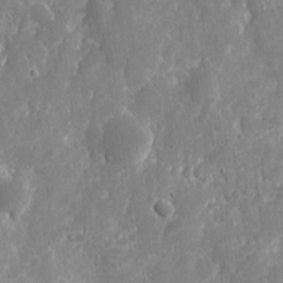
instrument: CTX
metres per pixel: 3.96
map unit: eHh
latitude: 9.4427
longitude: -71.9906
